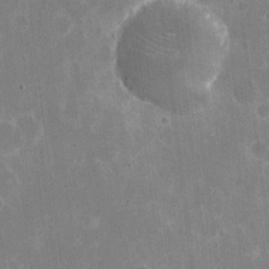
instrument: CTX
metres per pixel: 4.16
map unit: eHh
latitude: 6.0633
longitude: -67.0458
